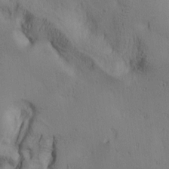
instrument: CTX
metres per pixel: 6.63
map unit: lAa
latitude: 5.7827
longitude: -114.1766
